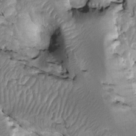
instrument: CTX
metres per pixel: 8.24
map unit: Htu
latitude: -2.2550
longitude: 149.1809
